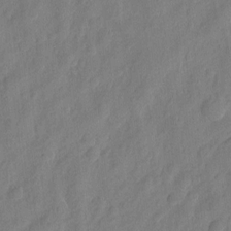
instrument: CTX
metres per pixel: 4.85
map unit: eHh
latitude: 6.9703
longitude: -74.9136
